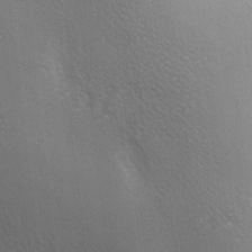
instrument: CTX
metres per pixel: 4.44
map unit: lAa
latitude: -6.3117
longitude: -121.4238
